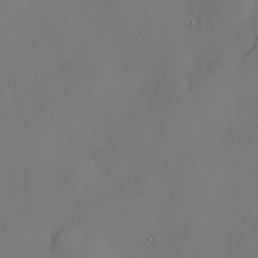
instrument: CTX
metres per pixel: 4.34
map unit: Hve
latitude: -9.9745
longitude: 176.1795
